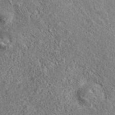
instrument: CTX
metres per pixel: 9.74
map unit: ANa
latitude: 41.3670
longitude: 17.9556
